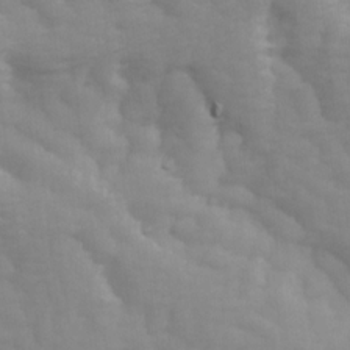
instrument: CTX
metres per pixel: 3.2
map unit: Ave
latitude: 13.9717
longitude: -105.4427
